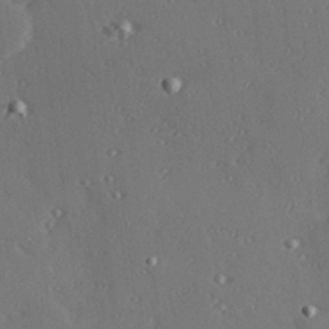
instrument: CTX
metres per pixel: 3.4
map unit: Hve
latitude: 27.2915
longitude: -92.1955
